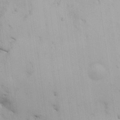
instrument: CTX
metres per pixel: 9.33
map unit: Nhu
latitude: 26.5546
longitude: -68.2901
